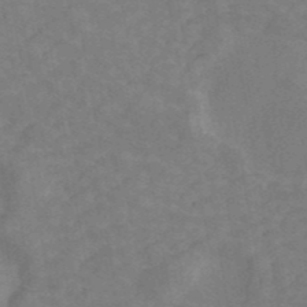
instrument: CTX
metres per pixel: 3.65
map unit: ANa
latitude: 42.9892
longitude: 16.9542
